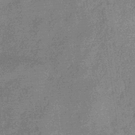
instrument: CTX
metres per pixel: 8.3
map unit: eHb
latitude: -32.2740
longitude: 75.2376
